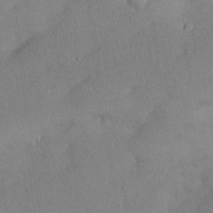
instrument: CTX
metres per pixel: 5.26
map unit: Nhu
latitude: 27.1403
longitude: -70.1767
